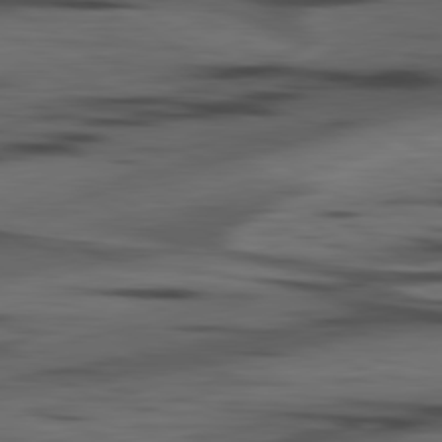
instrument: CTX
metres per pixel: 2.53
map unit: lApd
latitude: 80.5357
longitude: -84.0822
